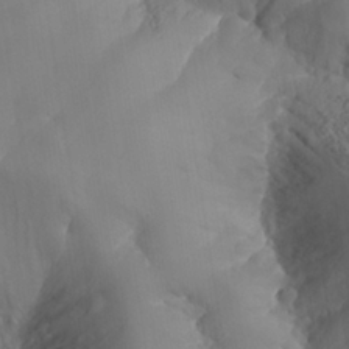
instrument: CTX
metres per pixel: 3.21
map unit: Nhe
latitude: -36.6896
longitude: 138.4062
